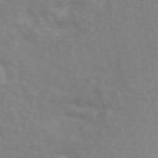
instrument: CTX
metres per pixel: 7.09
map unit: ANa
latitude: 45.7449
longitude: 26.0472
